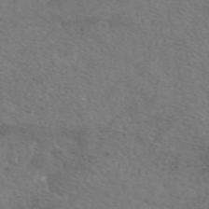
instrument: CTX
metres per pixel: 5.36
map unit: eAb
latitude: 50.2144
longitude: 110.9730
